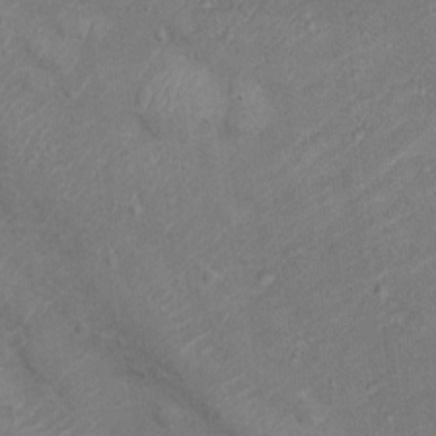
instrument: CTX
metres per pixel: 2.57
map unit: Ht
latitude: 13.0081
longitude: -39.7072
